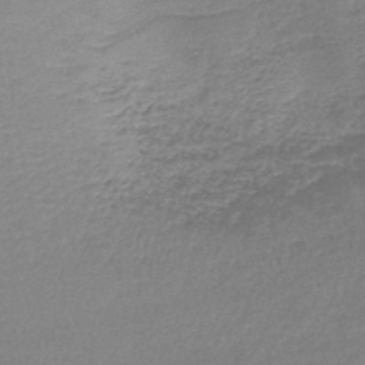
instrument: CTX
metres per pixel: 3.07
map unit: lHb
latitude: -44.2740
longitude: 59.0675
